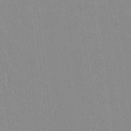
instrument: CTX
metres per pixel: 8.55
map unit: lAvf
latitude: 8.2901
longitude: 167.7478
